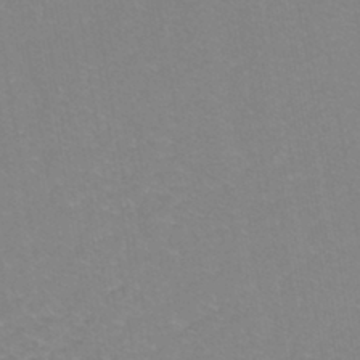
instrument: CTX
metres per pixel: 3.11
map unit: eHh
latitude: -42.6140
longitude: -33.6694
